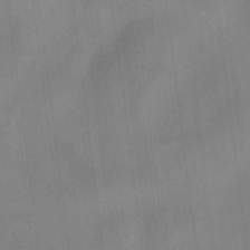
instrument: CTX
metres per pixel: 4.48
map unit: HNhu
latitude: 8.9703
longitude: 9.4265
